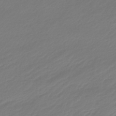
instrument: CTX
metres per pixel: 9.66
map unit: lHb
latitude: -46.9352
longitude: 62.8786
